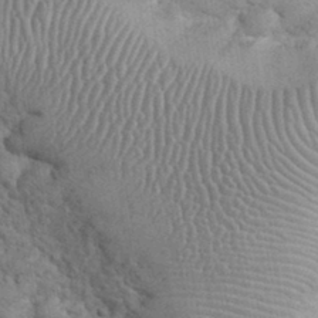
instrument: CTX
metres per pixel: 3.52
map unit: eHh
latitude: 32.3089
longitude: -66.3845
